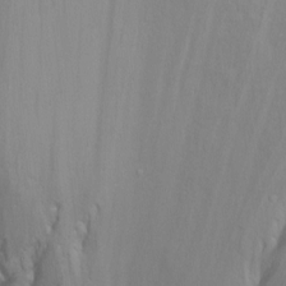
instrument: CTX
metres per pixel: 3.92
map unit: Ht
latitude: 1.3670
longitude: -36.2334
